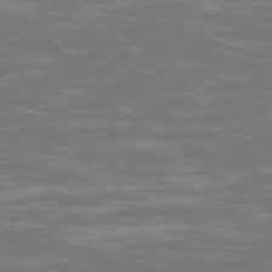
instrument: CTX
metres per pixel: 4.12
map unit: Ap
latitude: -75.5966
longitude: -75.7828
